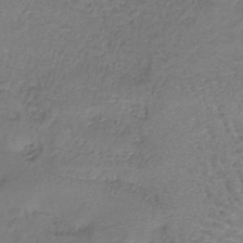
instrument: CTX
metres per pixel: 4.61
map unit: lHb
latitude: -37.8422
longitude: 58.8785
